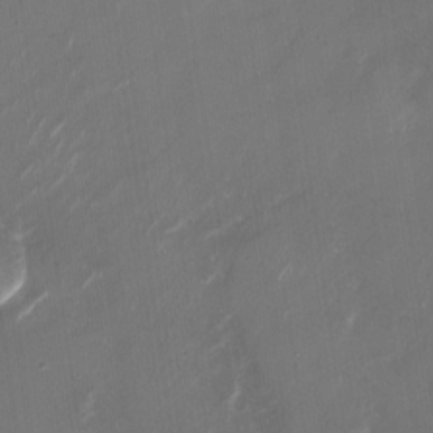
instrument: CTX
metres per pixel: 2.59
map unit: Nhu
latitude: -28.4062
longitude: -74.3845
